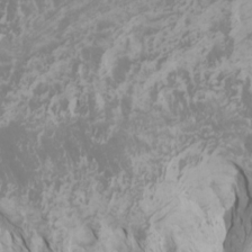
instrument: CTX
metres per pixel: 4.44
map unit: Htu
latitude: -5.5777
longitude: -73.3671
